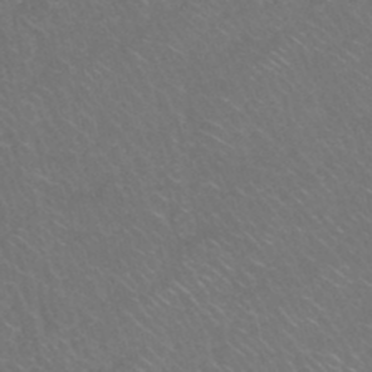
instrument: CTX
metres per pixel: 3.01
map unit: HNhu
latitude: -46.9164
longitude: 30.3306
